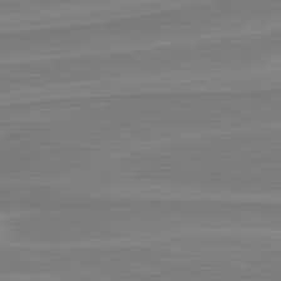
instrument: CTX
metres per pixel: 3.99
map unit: lApd
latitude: 81.2537
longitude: 171.2565
